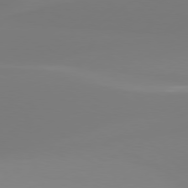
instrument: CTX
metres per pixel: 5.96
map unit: Hpe
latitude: 77.6316
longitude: -130.1011
